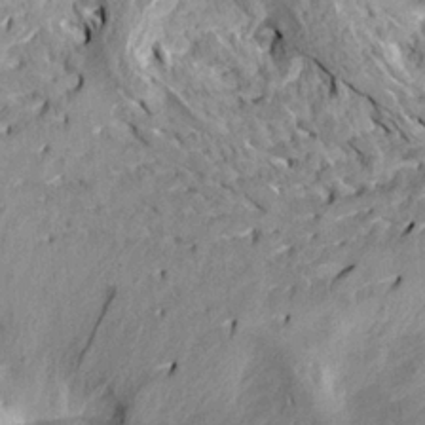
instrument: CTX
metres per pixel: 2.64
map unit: Aa
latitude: 19.7827
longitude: -146.1956
